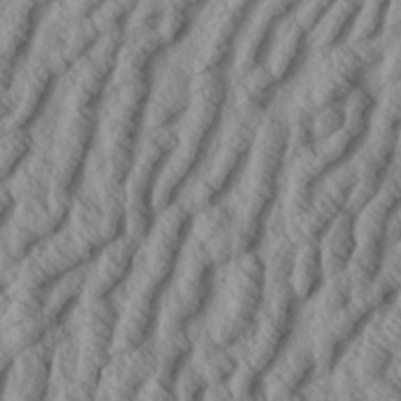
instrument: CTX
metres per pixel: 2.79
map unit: eHh
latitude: 34.1388
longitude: -139.4804
